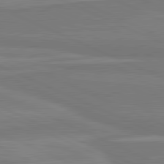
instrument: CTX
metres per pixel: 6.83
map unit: lApd
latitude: 81.5182
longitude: 169.5777
